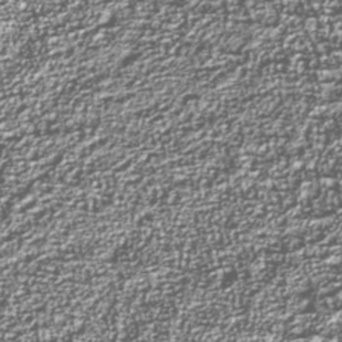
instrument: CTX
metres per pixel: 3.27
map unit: Nhu
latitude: -39.2754
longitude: -83.7638
